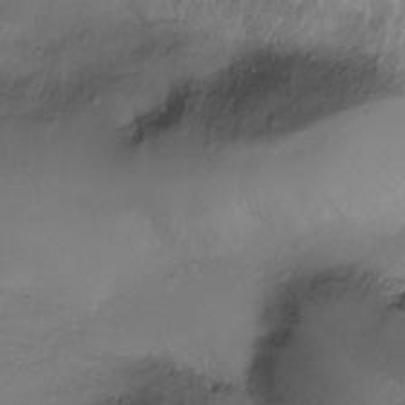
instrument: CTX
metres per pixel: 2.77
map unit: Ht
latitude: -10.2928
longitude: -20.1011
